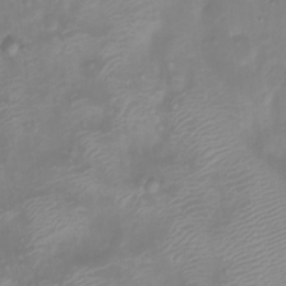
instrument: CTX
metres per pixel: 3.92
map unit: Htu
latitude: 3.2915
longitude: -21.9717
